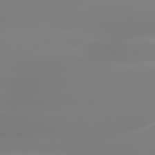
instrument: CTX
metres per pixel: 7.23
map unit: lApd
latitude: 79.8206
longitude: -136.3279
